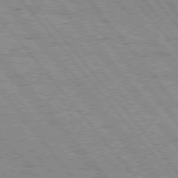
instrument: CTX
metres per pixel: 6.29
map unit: Hpe
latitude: 75.7072
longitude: -150.0255
